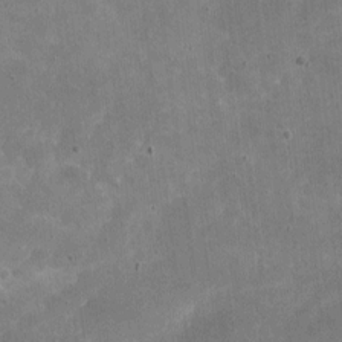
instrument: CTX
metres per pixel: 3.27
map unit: eHh
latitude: 4.5924
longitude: -66.8380
